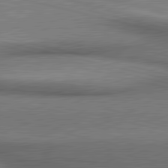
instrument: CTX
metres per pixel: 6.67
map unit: lApd
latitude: 80.6868
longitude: 155.2943
